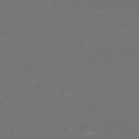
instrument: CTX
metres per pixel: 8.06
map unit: lHb
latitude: -45.1620
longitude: 76.3495
